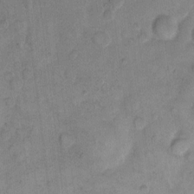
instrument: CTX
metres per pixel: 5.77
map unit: eHh
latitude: 11.2348
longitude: -64.7057
